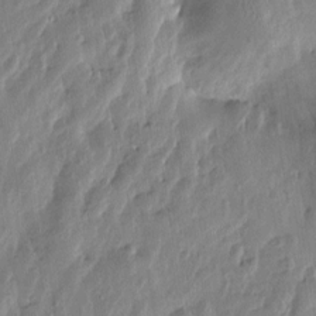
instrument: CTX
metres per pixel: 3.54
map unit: Htu
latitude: 1.8016
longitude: -178.8758
